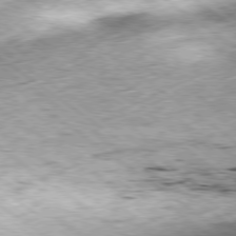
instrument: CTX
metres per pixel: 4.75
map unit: Hpe
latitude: -79.3509
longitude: 7.1620
